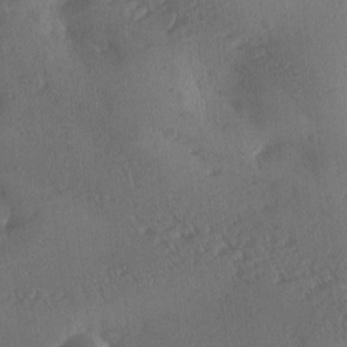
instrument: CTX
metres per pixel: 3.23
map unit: Ave
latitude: -9.7289
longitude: -118.4790
